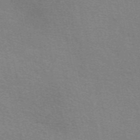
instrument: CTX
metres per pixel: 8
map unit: eAb
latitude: 50.8380
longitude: 111.8233
